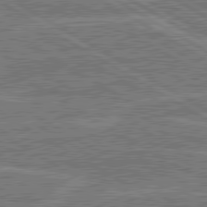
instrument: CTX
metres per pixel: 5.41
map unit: lApd
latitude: 80.5546
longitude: 119.9178
